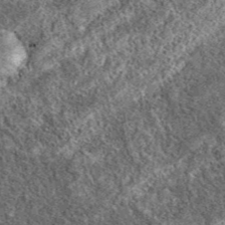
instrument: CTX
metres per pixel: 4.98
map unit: eAb
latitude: 37.6883
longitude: 110.2173
